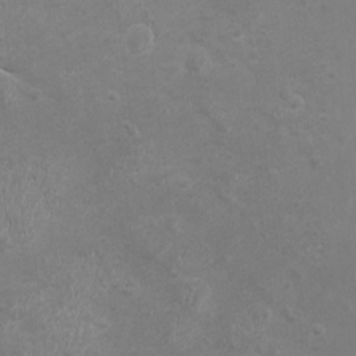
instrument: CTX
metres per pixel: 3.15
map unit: eHh
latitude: -4.3684
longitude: -74.4412
